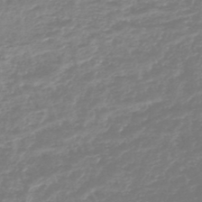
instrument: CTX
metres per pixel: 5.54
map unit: lHb
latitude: -44.6330
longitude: 78.8030
